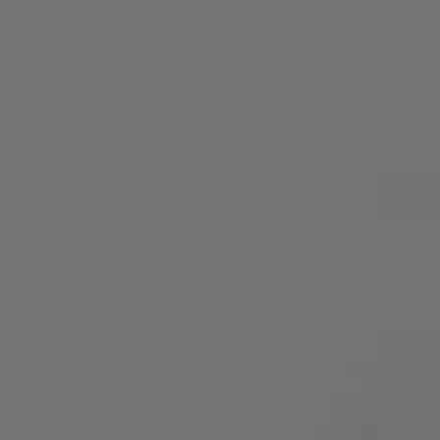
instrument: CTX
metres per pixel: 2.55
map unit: Hpe
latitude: 78.9514
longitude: 177.3699
